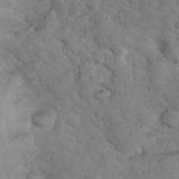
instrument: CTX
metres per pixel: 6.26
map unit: eHh
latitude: 37.3104
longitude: -66.3845
